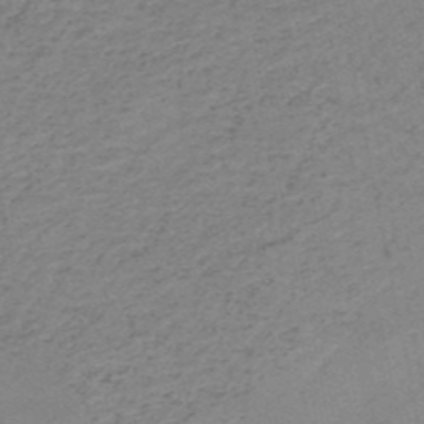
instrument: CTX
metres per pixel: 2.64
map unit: HNb
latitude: -51.4076
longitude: -52.4979
